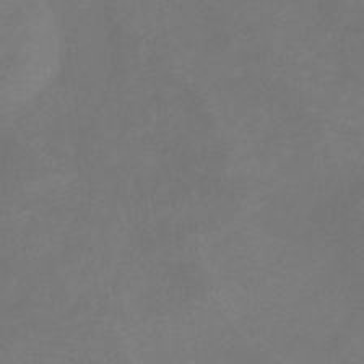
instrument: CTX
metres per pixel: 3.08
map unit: eHb
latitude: -39.2943
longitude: 75.7667
